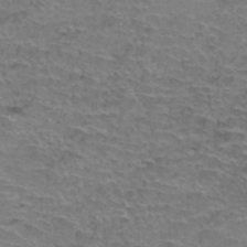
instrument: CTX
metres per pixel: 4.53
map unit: Hto
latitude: 37.3482
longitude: -41.8016
